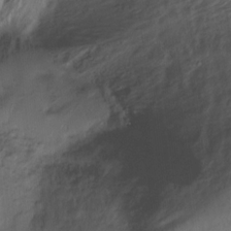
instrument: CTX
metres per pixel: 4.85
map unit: Ht
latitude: -15.9367
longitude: -41.9150
